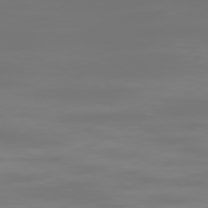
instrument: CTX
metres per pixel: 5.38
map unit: Ap
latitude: -78.4818
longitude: -96.3467
